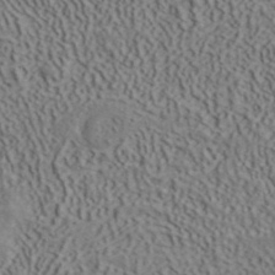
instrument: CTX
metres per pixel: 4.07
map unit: ANa
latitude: 41.1025
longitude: 33.6344
